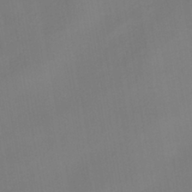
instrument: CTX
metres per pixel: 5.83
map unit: HNhu
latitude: -41.8044
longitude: 101.8611
